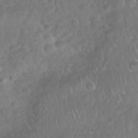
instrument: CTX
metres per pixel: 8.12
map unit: Nhu
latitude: 27.6316
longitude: -63.8017
